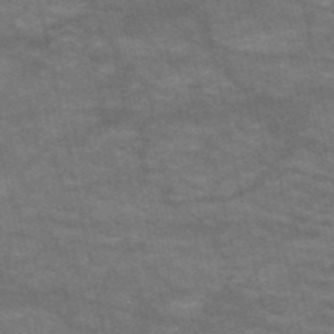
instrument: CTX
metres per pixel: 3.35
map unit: HNb
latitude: -53.2753
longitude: -44.0822
